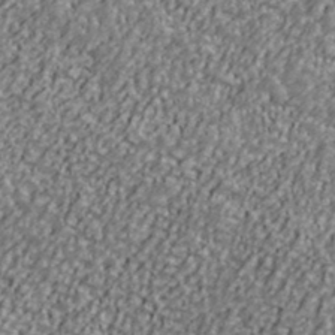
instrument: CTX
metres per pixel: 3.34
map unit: Ave
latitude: 40.8569
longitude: -111.7828
